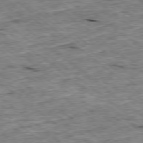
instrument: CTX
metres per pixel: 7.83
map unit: Ap
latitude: -78.8786
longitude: -86.8569
